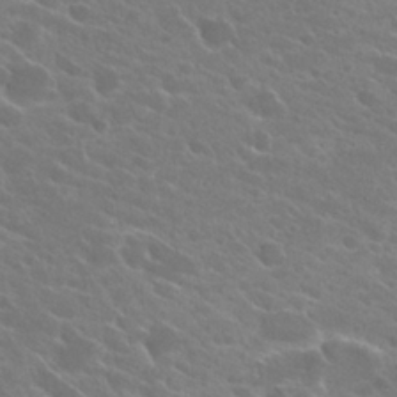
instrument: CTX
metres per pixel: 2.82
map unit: Hto
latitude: 24.1955
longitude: -39.4993
